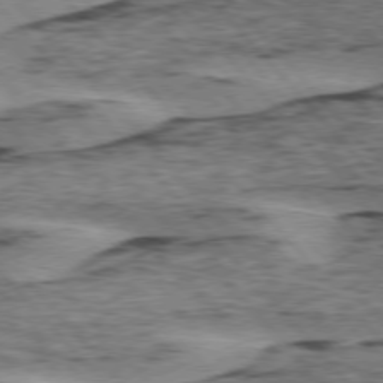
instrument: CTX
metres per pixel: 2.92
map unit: lApd
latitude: 75.7261
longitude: -77.8205
